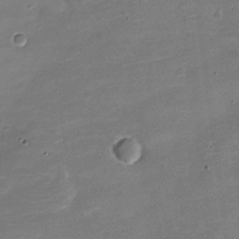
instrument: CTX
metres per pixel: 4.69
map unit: Nve
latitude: -21.5588
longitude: 104.6329
